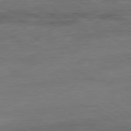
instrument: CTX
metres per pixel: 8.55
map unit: Ap
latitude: -81.1053
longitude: -96.5924
